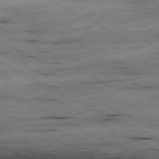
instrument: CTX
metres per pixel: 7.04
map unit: Ap
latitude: -80.8030
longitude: -84.7057
